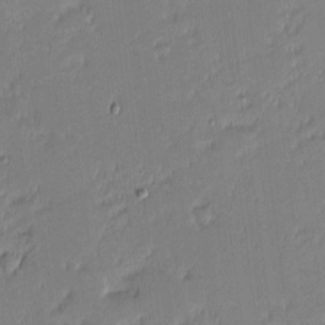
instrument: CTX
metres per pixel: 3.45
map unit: eHh
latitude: -2.7274
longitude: -83.8394
